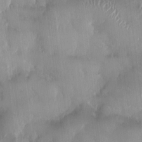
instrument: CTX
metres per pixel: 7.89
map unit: HNhu
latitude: 0.7246
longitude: -3.6316
